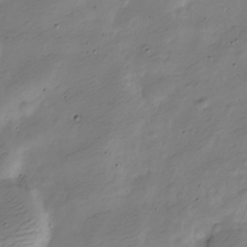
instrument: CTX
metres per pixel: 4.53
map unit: Nve
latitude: -24.9731
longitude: 106.0472
